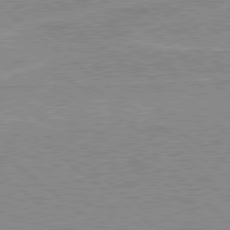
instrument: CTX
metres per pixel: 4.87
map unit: Hpe
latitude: 78.7813
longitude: -144.0255
